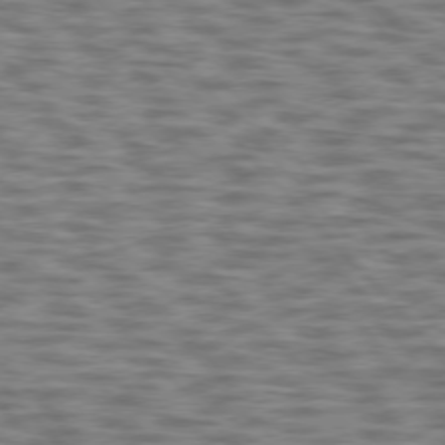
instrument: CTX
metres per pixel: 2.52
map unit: lApd
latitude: 76.3278
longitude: -70.0444
